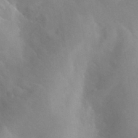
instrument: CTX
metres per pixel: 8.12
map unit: Htu
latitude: -12.4629
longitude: -73.4616
